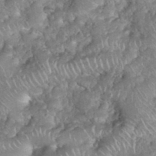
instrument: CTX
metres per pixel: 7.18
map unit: eHh
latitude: 38.4412
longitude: -58.2523
